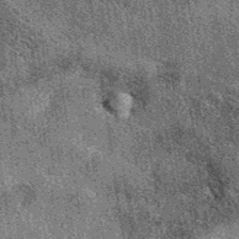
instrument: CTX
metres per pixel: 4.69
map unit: eAb
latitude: 38.2900
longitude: 107.5399
